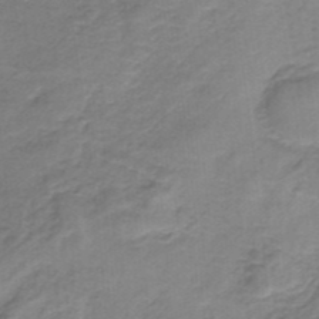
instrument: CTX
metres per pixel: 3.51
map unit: HNb
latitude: -33.9367
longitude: 60.2551
